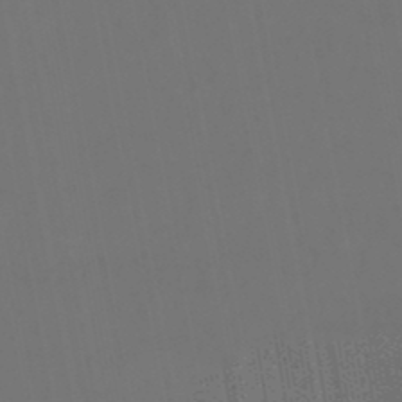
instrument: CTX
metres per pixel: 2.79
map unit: lHb
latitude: -47.5966
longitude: 74.4251
